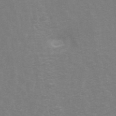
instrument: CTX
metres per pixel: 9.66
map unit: ANa
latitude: 44.7435
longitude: 25.9745
